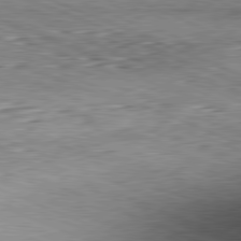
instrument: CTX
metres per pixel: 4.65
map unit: Hpe
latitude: -82.0283
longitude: 11.8234
